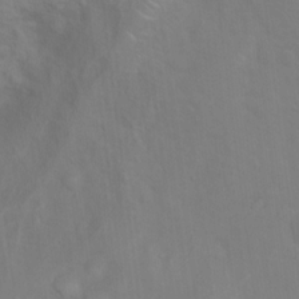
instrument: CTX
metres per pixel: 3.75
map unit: Ht
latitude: 10.7057
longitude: -40.6301
